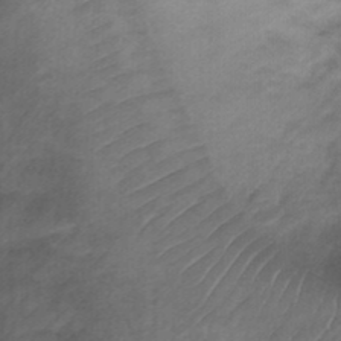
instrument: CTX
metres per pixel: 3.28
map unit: Ht
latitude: 3.7449
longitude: -29.3104
